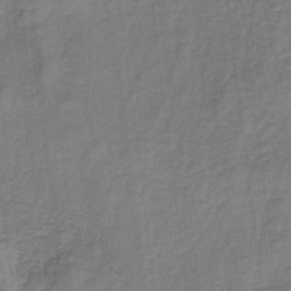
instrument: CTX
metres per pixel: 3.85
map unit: HNb
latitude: -35.5210
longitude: 57.6344
